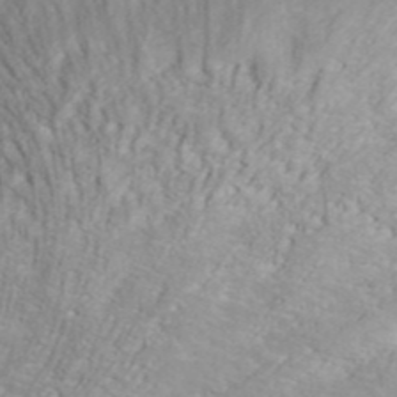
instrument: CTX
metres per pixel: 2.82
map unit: ANa
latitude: 45.0837
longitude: 37.5399
